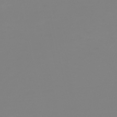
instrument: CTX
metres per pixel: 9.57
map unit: HNb
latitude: -54.0283
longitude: -50.5545
